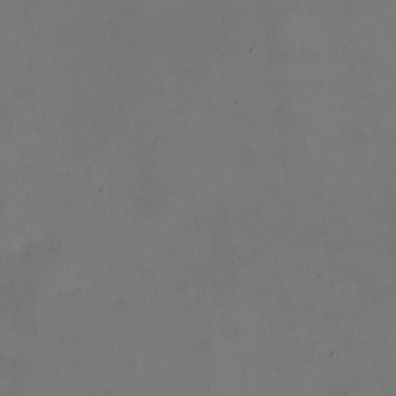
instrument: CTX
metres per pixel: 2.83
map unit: eHh
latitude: -2.0849
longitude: -73.9717
